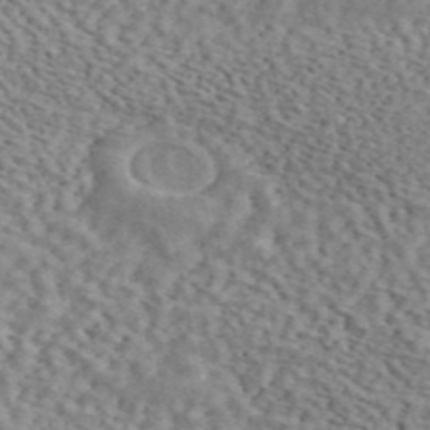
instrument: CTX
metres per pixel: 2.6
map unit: ANa
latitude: 44.6679
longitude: 47.3131
